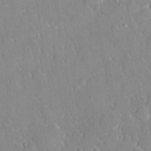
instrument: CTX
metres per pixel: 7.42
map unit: eHh
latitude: 32.7435
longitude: -59.8772
